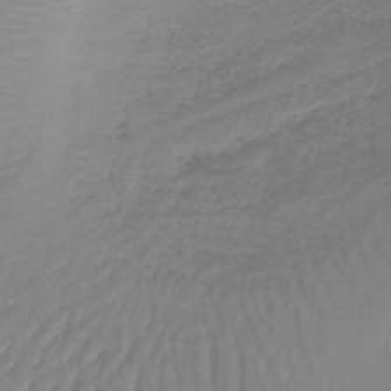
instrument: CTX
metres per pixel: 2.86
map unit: lHb
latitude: -42.2550
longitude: 59.5777
